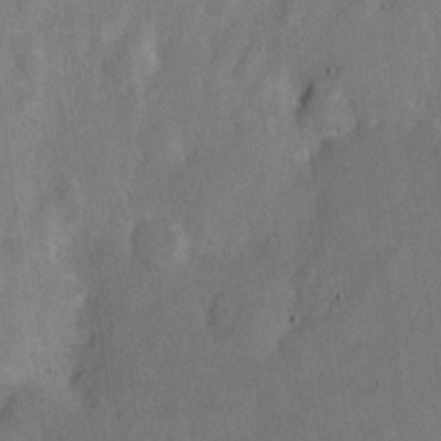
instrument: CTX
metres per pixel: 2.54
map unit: Nve
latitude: -25.3510
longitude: 107.2376
